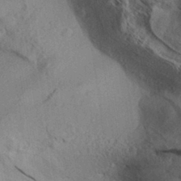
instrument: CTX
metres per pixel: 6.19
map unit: Aa
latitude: 31.4805
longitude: -138.5357
